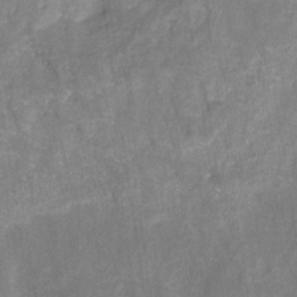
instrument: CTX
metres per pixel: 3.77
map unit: HNhu
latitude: -28.2740
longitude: 72.8219
